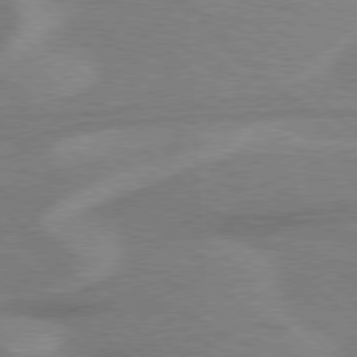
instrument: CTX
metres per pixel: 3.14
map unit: Hpe
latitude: 77.3481
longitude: -152.0822
